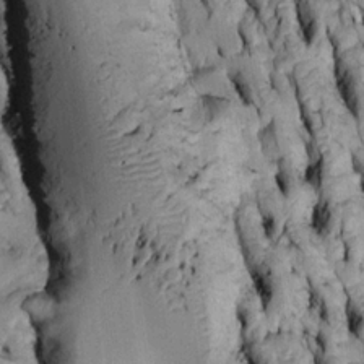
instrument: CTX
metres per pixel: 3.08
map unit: Htu
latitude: -6.2928
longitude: 155.1053
